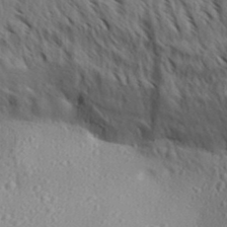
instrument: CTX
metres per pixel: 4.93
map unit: Aa
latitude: 30.3279
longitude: -139.1970
